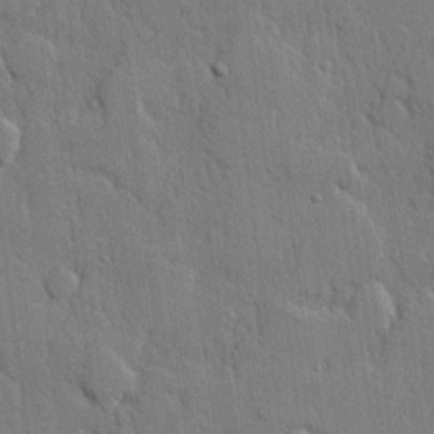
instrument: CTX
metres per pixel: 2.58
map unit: lHvf
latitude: 20.5924
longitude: 146.6329
